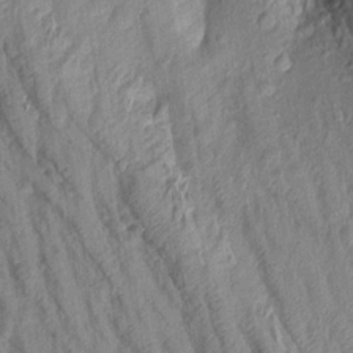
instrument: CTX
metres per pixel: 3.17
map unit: Aa
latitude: 17.5182
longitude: -146.6113
